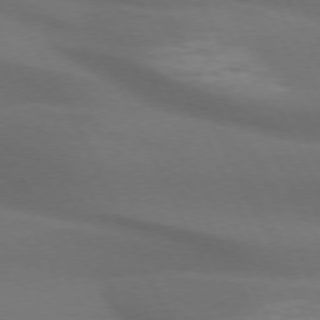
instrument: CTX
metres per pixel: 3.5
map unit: lApd
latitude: 72.8191
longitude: -48.9892
